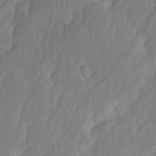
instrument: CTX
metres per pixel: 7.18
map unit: Ave
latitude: -0.9542
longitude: -113.2726
